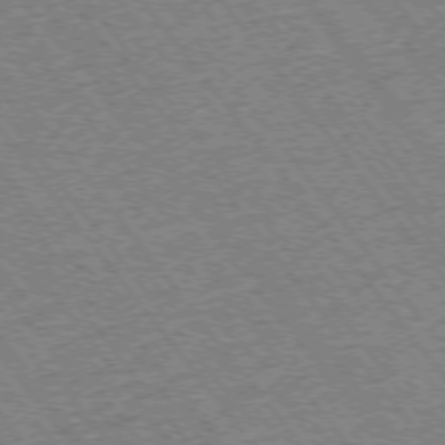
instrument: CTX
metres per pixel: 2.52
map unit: Ap
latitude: -75.4833
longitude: -87.6883
